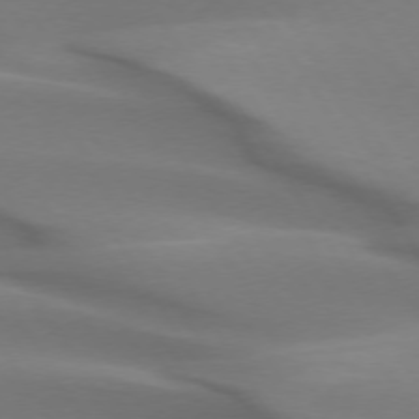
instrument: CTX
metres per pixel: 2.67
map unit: lApd
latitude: 73.1026
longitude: -52.8191
